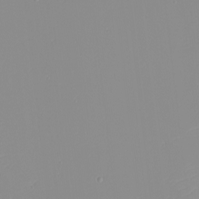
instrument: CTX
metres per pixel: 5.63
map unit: eHh
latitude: -4.1794
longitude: -83.0458
